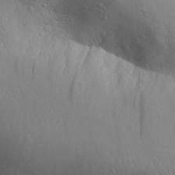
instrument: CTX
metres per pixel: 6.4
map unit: Aa
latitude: 28.7624
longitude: -133.2915
